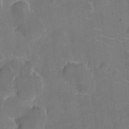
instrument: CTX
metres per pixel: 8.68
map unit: eHh
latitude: 5.9528
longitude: -66.2522
